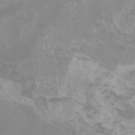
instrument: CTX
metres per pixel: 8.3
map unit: Nhu
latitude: -8.5574
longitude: -78.8002
